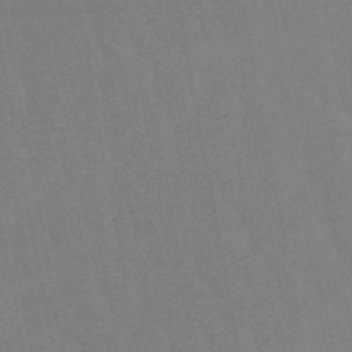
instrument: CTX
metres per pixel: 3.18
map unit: lHb
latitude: -48.3496
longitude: 74.8597
